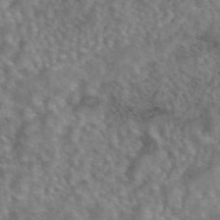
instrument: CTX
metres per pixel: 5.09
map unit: eAb
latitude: 43.5371
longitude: 108.4062
